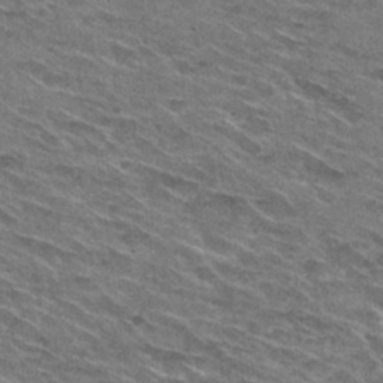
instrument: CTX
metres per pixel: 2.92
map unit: Hto
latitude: 29.8205
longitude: -47.1026
